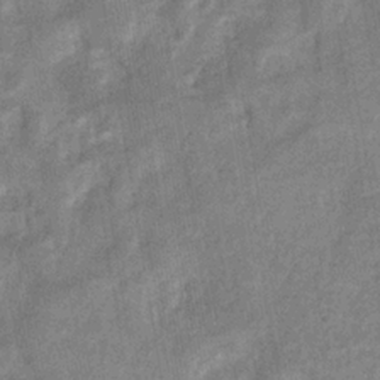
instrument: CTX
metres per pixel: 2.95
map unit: eHb
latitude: -34.7463
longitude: 74.1606
